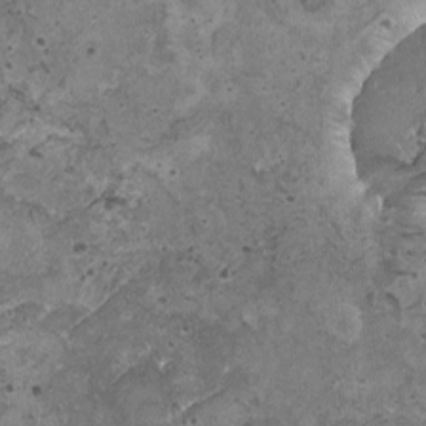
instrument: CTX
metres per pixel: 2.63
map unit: HNhu
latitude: -0.0850
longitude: 2.3684
